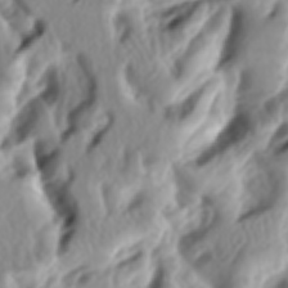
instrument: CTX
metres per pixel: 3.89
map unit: lAa
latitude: -6.2739
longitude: -124.1767
